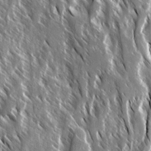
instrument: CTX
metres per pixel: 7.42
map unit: Ave
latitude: 14.7058
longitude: -133.7261
